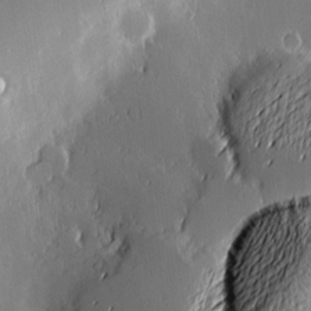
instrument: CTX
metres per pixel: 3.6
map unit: Nve
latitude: -9.2943
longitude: 173.5777
